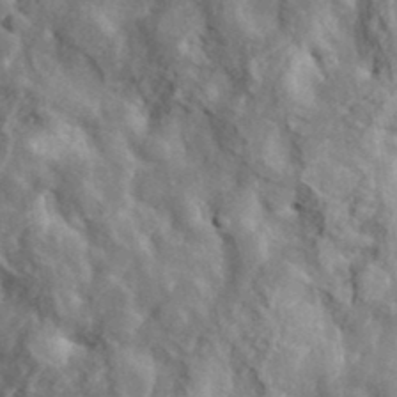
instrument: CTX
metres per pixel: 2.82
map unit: lHvf
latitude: 37.3293
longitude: -88.0255
